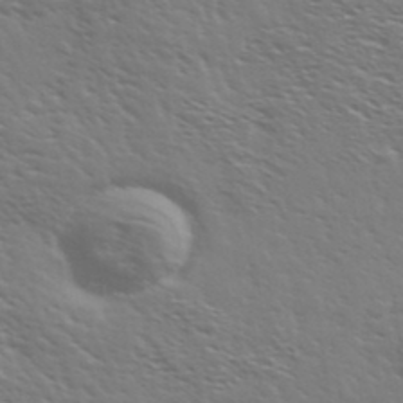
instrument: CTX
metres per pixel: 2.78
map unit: Ave
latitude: 37.5371
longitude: -109.4615
